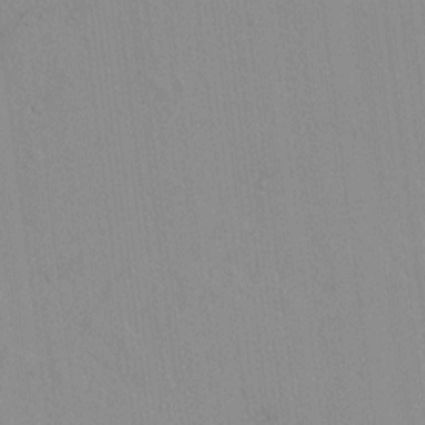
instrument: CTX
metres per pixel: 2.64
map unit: lAvf
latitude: 8.3090
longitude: 167.3132
